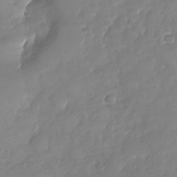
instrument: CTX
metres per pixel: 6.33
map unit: Nhu
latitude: -29.1431
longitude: -61.1214
